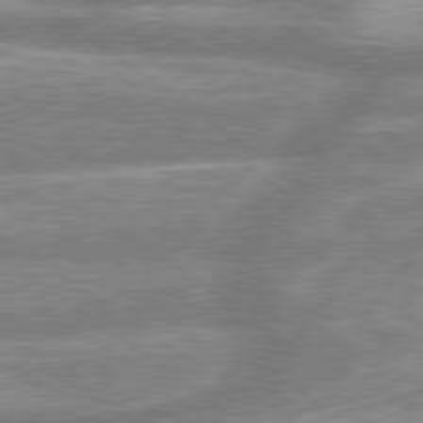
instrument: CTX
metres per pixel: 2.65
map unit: lApd
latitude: 79.1592
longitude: -158.7057
